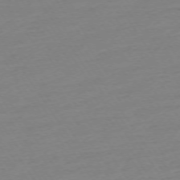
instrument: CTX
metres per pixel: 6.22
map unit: Ap
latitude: -73.8989
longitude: -81.3104
